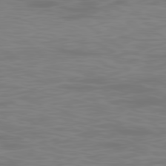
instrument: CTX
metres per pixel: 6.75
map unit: Ap
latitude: -78.7085
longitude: -69.5560
